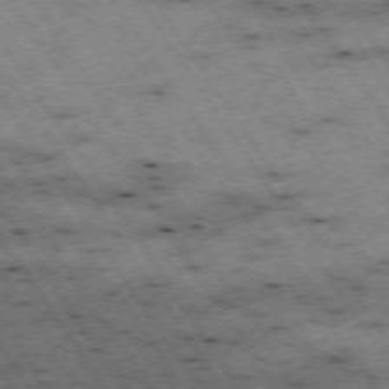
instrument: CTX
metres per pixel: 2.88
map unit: Hpe
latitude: -74.2740
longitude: 1.4077
